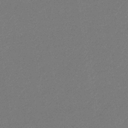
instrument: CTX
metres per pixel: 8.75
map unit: lHb
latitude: -35.8233
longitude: 68.4062
